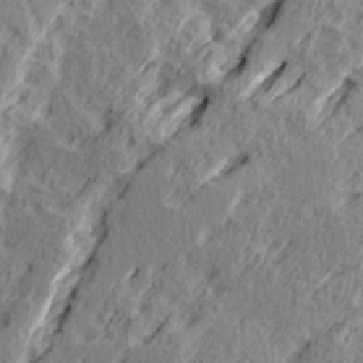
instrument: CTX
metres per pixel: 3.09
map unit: Ave
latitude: 16.4223
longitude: -138.1578
